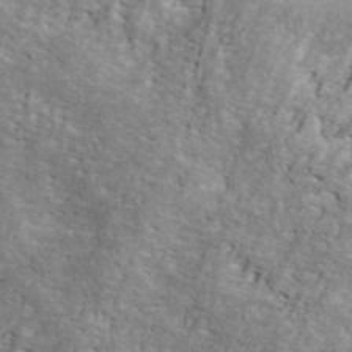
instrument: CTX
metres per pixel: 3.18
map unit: ANa
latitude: 41.8961
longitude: 49.6344
